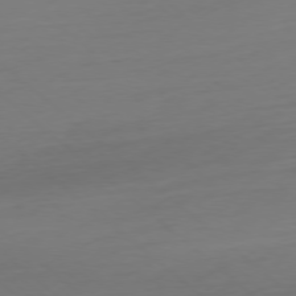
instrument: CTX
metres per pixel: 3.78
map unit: Ap
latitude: -78.0850
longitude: -77.0647
